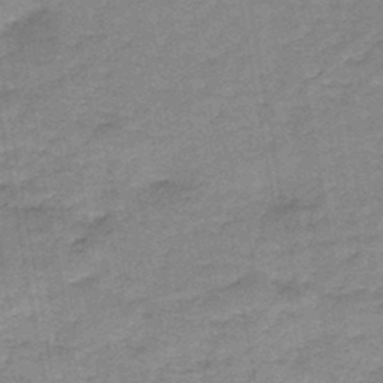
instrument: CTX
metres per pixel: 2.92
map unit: HNb
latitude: -46.4629
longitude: -37.5560
